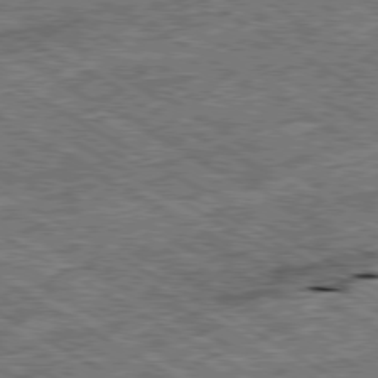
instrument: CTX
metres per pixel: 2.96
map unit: Ap
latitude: -80.0283
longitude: -79.4427
